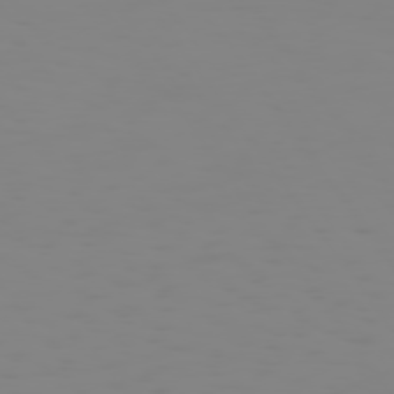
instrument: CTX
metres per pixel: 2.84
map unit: Hpe
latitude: 74.1767
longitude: -126.5735
